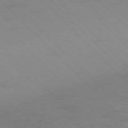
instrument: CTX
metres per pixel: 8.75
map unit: Ap
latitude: -77.2565
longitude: -69.4427
